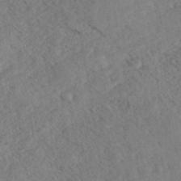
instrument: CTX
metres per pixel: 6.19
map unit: eHh
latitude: 36.6491
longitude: -138.7246
